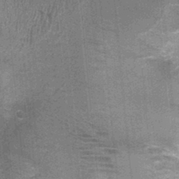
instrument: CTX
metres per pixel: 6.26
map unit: Nhu
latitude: 0.4034
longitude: -16.7813
